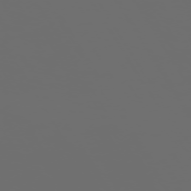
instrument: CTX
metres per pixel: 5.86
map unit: Hpe
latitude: -73.7288
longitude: 5.8989
